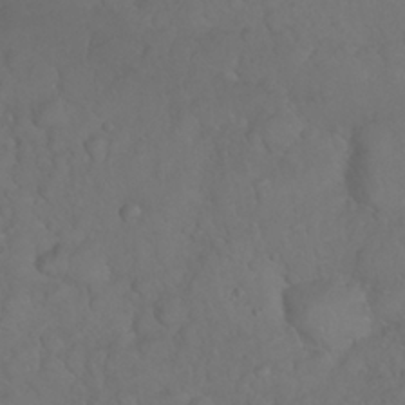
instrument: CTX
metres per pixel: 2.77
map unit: Nhu
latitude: 26.8569
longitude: -65.3104
